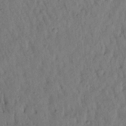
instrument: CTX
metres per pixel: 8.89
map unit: Aa
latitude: 21.6505
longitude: -147.4616
